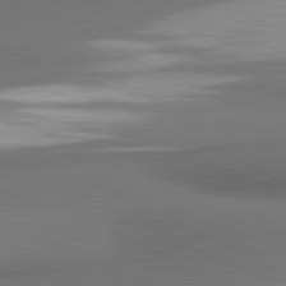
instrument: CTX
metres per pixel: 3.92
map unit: lApd
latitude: 81.0836
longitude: 175.6910
